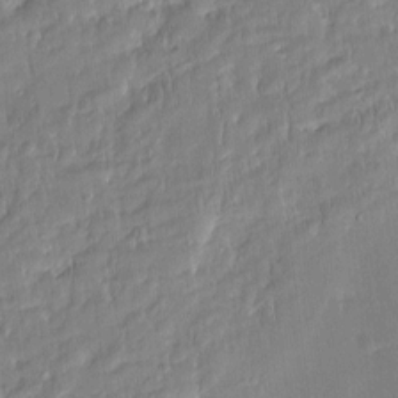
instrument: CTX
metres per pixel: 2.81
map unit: Htu
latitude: -5.7855
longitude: 174.0472
